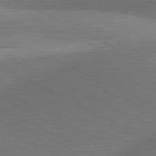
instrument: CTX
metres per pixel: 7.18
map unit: lApd
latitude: 81.2159
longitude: 129.2565
